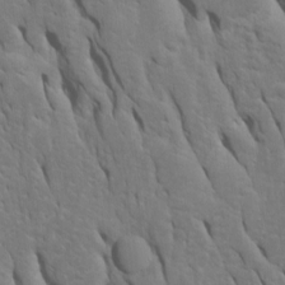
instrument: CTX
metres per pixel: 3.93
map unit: Htu
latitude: -6.6329
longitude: 144.7652
